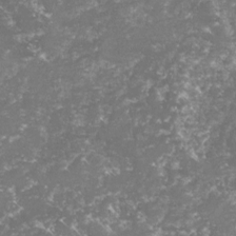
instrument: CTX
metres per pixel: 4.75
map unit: lHvf
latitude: -16.3307
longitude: -99.8016
